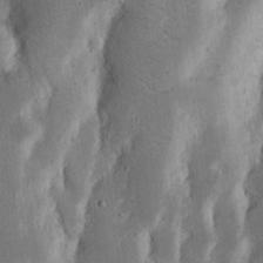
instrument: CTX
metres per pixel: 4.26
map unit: Nhu
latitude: 16.8758
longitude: -74.6491
